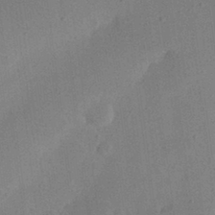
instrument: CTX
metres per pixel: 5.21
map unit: eHh
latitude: 24.8569
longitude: -70.0255
